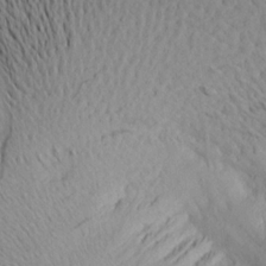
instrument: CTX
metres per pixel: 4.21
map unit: Aa
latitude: 19.9528
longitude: -145.5371
